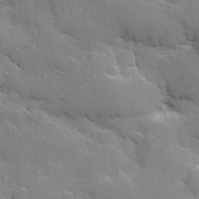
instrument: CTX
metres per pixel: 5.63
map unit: Hve
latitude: 24.4223
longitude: 148.8219
